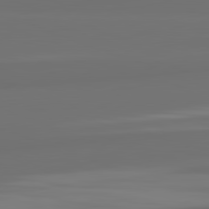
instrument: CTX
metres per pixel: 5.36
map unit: lApd
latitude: 82.4034
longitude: 159.6721
